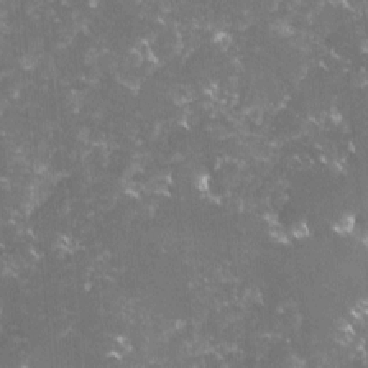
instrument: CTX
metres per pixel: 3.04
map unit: lHvf
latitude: -15.6533
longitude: -101.7450
